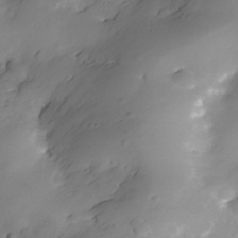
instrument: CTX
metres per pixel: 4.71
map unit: Nhe
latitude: -35.1809
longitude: -145.0080
